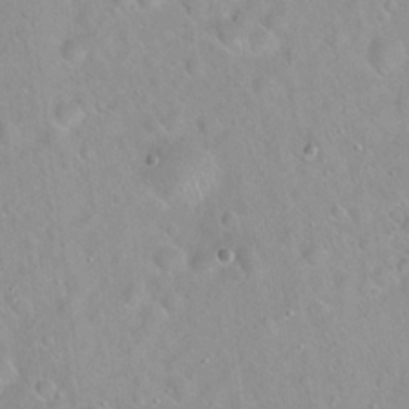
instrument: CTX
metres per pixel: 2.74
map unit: Hto
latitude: 20.8380
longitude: -53.1970
